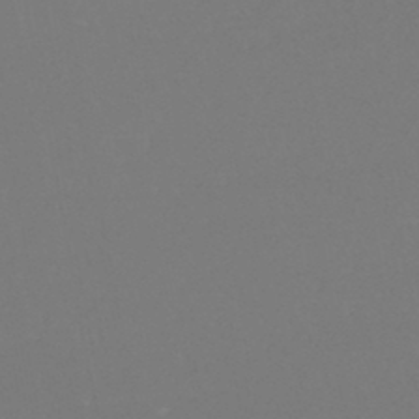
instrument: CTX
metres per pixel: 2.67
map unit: eHh
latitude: -44.5763
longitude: -29.0647
